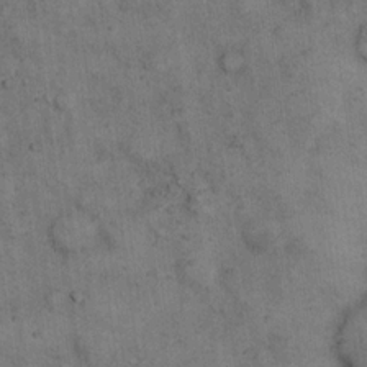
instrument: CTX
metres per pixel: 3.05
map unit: eHh
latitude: 15.2159
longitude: -62.9703
